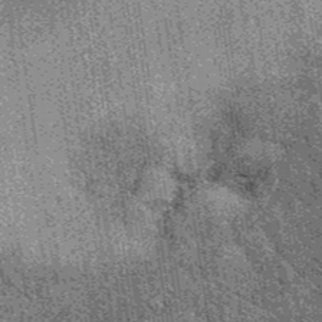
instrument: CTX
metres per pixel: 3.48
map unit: eAb
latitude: 38.9891
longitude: 107.5399
